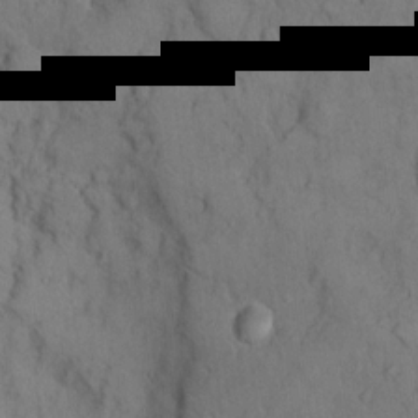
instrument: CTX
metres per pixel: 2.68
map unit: Hto
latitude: 9.6883
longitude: -60.6868
